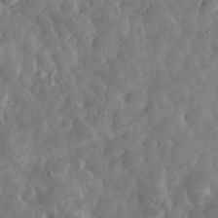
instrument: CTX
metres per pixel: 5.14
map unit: eHh
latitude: 34.4601
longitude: -69.2159
